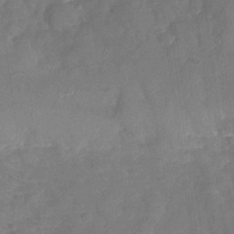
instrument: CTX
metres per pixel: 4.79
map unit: Nhu
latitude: -27.3131
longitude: -57.7827
